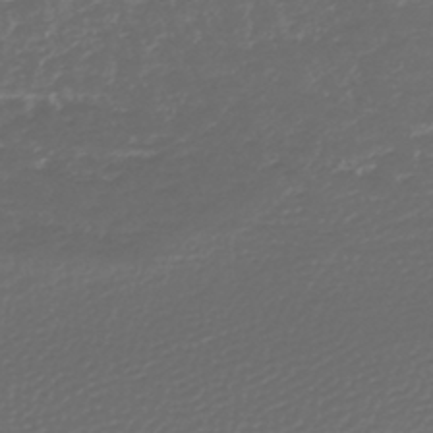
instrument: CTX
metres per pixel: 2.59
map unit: lHb
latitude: -42.7463
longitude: 70.8597
